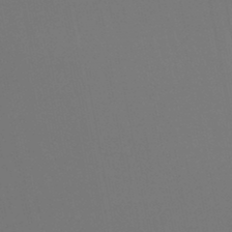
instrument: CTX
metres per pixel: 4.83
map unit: lHb
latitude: -46.4818
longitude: 76.4629
